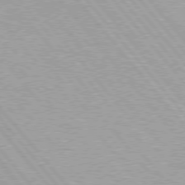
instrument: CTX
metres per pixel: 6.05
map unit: Hpe
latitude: 76.4034
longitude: -156.6490
